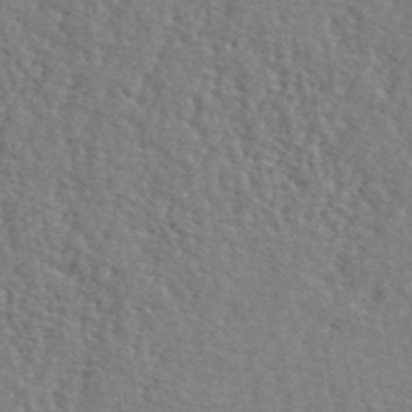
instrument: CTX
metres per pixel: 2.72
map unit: lHvf
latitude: 42.2334
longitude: -87.7449
